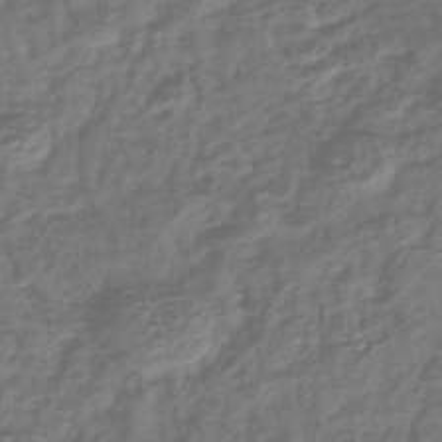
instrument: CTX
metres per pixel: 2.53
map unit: lHb
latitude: -40.8408
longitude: 73.5399
